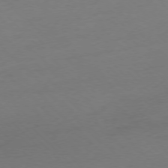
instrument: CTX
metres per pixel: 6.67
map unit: Ap
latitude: -77.1620
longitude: -70.7435
